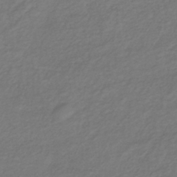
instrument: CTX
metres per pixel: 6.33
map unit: lHb
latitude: -38.8030
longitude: 72.0283
